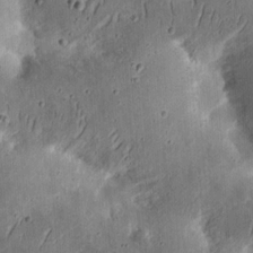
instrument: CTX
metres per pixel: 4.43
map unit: Ht
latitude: 13.5182
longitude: -74.3656
